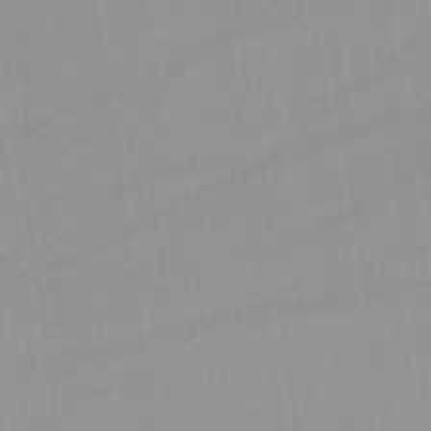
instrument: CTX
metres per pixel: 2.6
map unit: lHb
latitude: -45.0864
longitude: 66.5574
